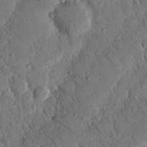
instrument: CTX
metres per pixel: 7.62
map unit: Nhu
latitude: 19.3859
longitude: -77.8205
